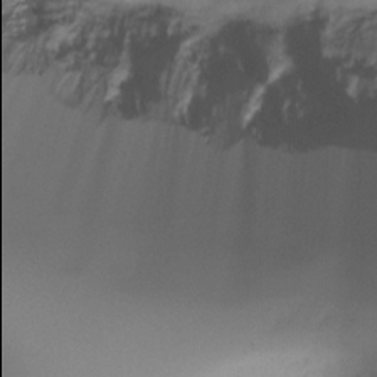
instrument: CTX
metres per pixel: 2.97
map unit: Ht
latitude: -17.2565
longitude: -45.9906
